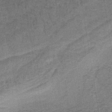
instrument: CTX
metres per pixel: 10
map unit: lHb
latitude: -41.1053
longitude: 57.5210
